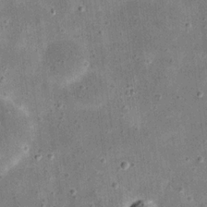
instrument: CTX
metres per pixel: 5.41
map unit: eHh
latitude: 21.2915
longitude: -66.3656
